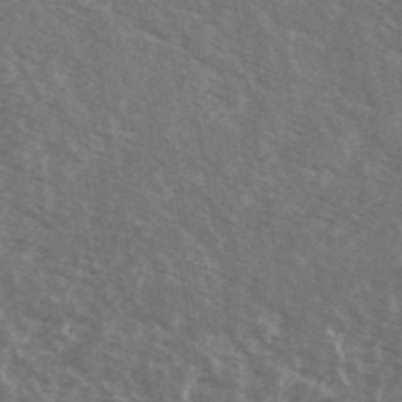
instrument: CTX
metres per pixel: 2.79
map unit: Ave
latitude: 40.1766
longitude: -109.3481
